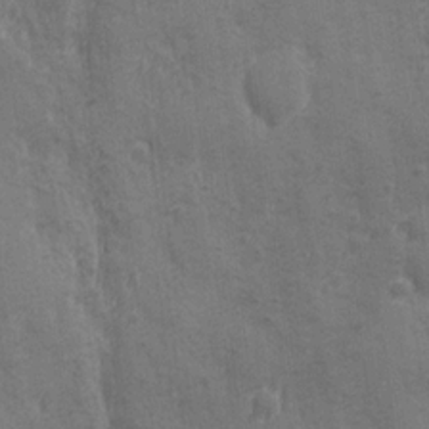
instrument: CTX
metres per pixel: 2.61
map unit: Ave
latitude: -7.8611
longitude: -120.3090
